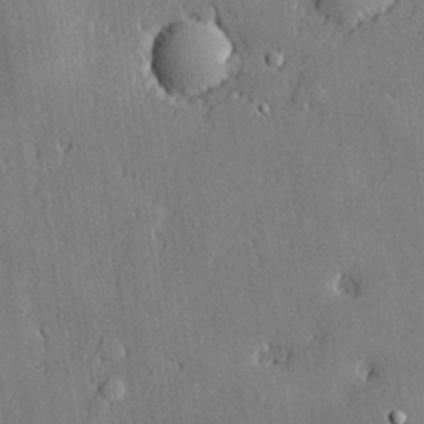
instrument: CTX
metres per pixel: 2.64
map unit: lHvf
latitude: 21.2915
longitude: 143.8800
